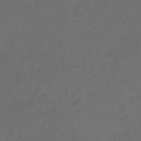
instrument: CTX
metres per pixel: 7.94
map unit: eHb
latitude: -47.9178
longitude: 85.4643
